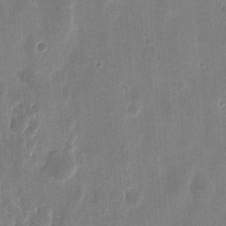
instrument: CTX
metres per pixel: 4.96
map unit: eHh
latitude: 9.1403
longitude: -73.5749
